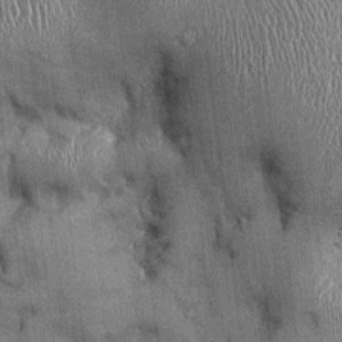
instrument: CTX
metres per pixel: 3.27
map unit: Ht
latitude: -2.3306
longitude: -12.9325
